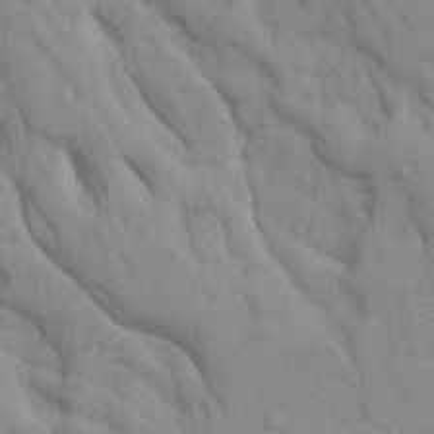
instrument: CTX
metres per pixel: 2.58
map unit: Ave
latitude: 9.0459
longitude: -102.6301
